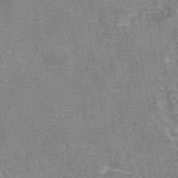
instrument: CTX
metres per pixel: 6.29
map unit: eAb
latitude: 47.3293
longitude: 108.4818
